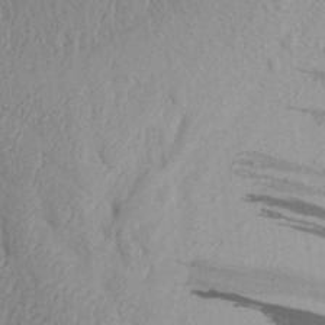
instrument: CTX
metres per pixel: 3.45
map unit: Aa
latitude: 30.1200
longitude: -133.7261
